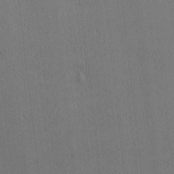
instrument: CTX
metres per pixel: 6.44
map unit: Nhu
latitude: 0.6868
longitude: -78.9325
